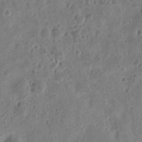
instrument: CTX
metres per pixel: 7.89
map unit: eHh
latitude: 9.8772
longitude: -73.8584
